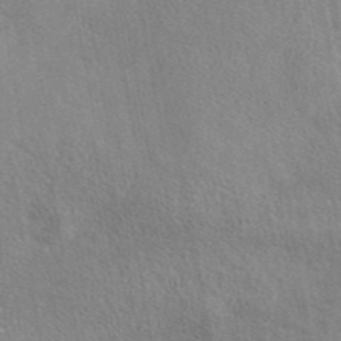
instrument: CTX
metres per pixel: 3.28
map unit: eAb
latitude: 44.0822
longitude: 112.4062
